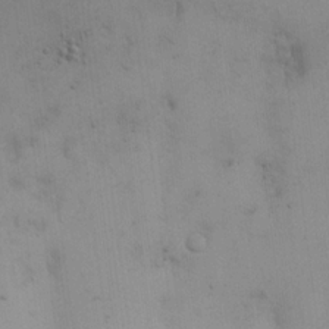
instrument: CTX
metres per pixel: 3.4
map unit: eHh
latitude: 18.5545
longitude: -66.1577
